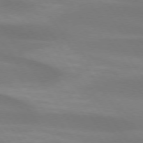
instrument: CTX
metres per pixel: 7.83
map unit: lApd
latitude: 73.9906
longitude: -49.4804
